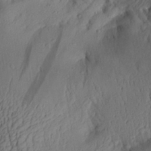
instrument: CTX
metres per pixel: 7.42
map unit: Aa
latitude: 29.5749
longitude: -133.8961
